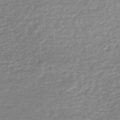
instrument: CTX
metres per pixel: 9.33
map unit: lHb
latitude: -44.0094
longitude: 69.7477
